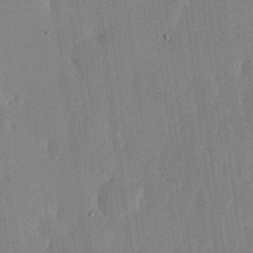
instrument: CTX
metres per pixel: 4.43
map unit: lHvf
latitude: 18.5168
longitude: -114.9513
